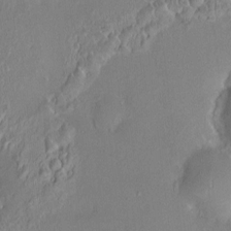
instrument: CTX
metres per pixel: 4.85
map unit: HNhu
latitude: 4.4034
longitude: 7.1242
